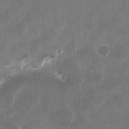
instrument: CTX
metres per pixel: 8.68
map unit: HNhu
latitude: 1.3481
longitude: -3.4615
